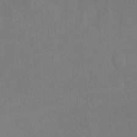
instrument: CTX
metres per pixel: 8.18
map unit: Ht
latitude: 1.2915
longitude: -20.6302
